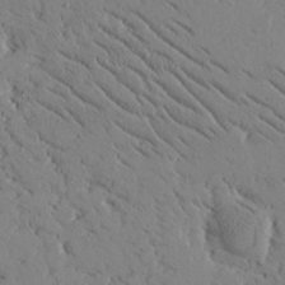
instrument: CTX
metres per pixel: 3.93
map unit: Htu
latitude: -1.7856
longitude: 175.4454
